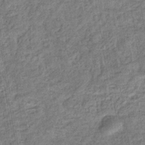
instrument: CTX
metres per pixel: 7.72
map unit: eHb
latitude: -36.8597
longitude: 79.9556
